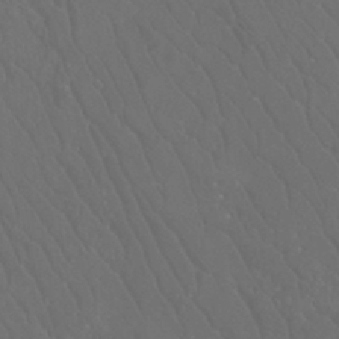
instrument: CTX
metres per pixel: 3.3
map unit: Htu
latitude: -11.8800
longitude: -73.4426
